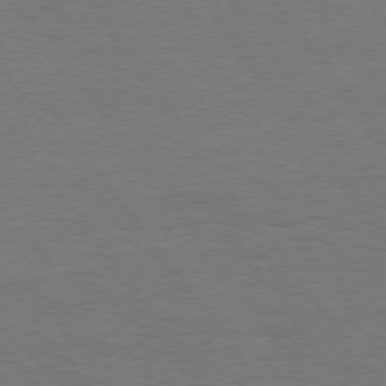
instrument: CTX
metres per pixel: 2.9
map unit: Hpe
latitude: 75.0458
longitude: -130.6113
